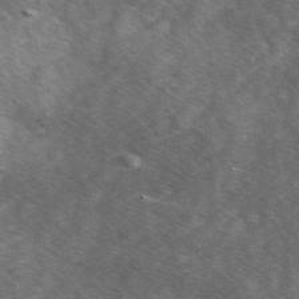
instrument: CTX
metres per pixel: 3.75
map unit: Ave
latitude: 1.3670
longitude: -113.1025
